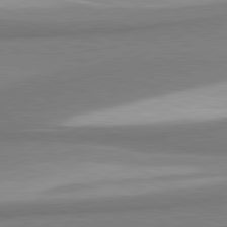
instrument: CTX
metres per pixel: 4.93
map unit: lApd
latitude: 81.1214
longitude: 166.7274
